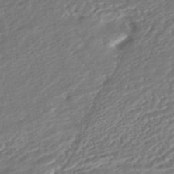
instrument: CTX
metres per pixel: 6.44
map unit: HNhu
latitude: -45.0675
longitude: 101.9178
